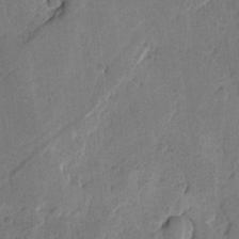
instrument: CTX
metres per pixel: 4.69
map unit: lAvf
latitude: -6.1605
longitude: -115.0647
